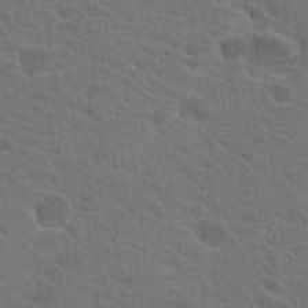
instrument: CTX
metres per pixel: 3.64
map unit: Hto
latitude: 23.9150
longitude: -39.6316
